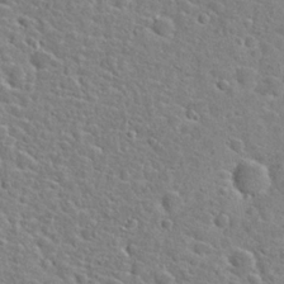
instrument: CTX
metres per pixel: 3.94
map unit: Hto
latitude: 24.9135
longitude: -47.7072
